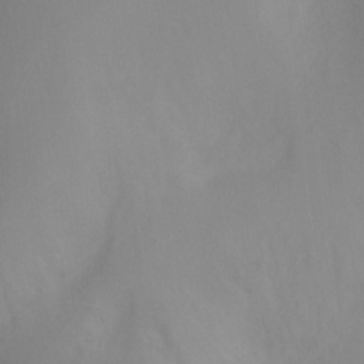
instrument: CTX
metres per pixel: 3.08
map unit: Ht
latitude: -8.9164
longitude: -31.6505
